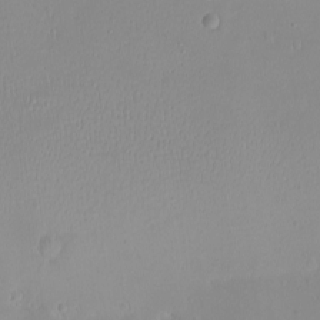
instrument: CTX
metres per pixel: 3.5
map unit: eHh
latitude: -9.4454
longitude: -68.7435
